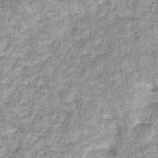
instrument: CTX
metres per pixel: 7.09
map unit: Hto
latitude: 14.5735
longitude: -35.1025
